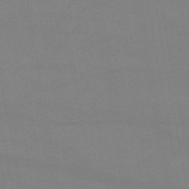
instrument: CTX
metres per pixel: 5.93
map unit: lHb
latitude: -46.0472
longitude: 67.3321
